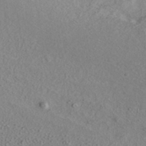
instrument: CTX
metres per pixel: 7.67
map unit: ANa
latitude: 36.3845
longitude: 12.8786
